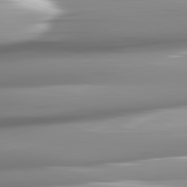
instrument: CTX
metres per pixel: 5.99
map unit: lApd
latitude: 82.0444
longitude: -142.1200
